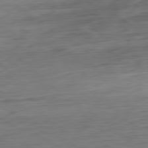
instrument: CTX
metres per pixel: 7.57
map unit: Ap
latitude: -80.7274
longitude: -68.8569
